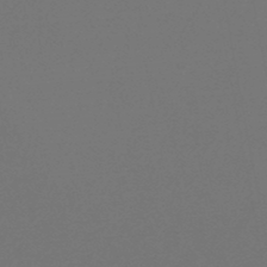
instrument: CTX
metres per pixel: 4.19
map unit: HNb
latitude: -47.6155
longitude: 57.1809
